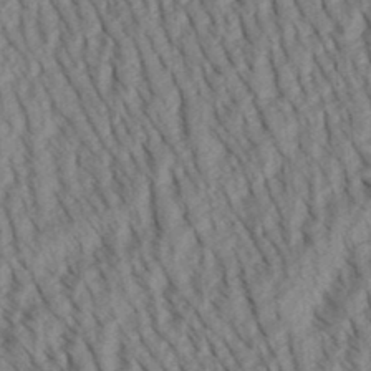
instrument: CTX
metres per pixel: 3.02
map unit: Aa
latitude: 30.4979
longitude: -138.9514
